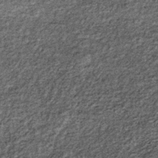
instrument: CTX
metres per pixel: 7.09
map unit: lHb
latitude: -36.4251
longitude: 66.6519
